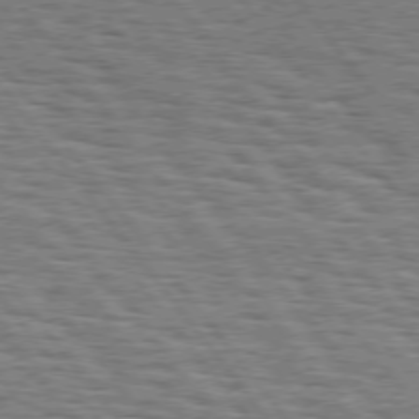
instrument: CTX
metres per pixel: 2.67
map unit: Hpe
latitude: 75.0081
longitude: -153.1403
